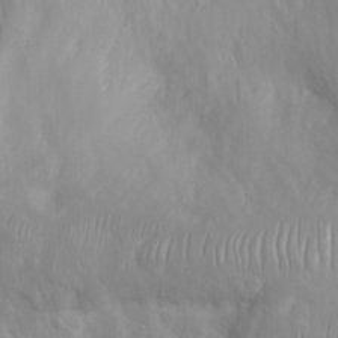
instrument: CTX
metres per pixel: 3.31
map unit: Nhu
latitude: 24.0255
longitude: -61.5749
